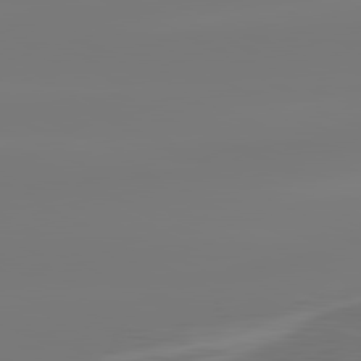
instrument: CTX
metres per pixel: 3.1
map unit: lApd
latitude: 81.8016
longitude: -135.7449
